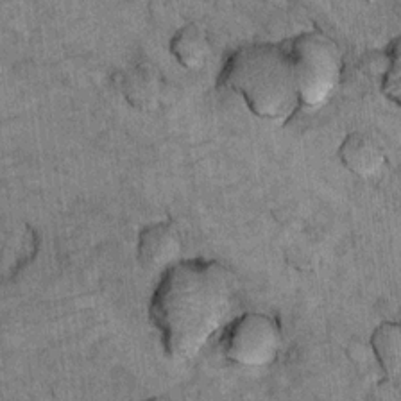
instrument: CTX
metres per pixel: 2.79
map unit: Hto
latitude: 10.2901
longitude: -36.4979
